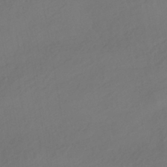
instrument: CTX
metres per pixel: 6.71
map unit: HNhu
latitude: -42.4628
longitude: 105.1998
